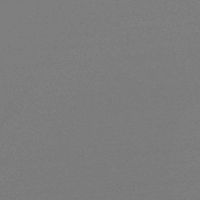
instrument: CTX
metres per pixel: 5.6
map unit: lHb
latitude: -48.1984
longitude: 62.1416
